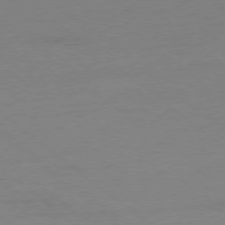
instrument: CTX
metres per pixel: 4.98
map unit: Ap
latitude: -78.4818
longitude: -56.1199
